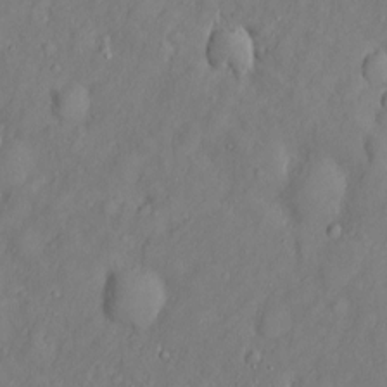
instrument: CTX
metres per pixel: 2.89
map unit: Htu
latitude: -6.1039
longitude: 160.1984
